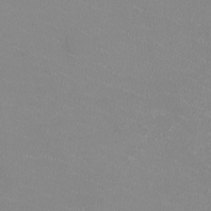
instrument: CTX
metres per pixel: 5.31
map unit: HNhu
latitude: -1.8045
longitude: -2.6679
